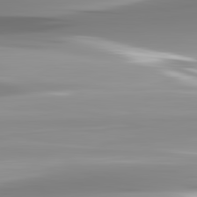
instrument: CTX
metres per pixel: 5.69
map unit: lApd
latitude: 82.8569
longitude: -138.4034
